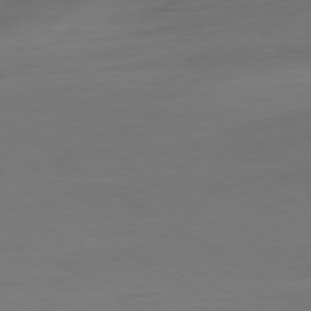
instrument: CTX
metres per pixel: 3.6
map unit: Ap
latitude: -79.7288
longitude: -54.4034
